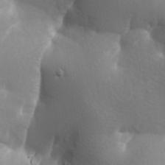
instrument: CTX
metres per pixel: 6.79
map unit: lAa
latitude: -8.8975
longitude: -125.8961
